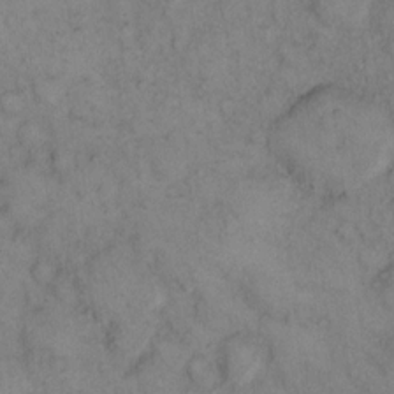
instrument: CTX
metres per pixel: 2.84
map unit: eHh
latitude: 14.0255
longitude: -63.3104
